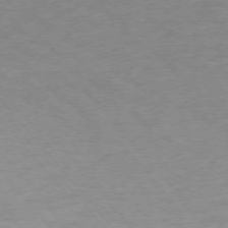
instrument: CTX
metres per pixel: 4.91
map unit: Ap
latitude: -76.1039
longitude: -65.0647
